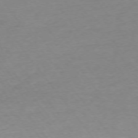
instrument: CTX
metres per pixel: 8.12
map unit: Ap
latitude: -74.7652
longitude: -84.4601
